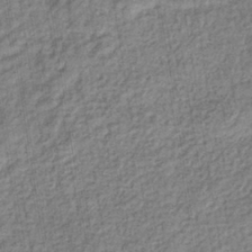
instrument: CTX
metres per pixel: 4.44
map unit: eHb
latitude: -37.2187
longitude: 79.8800
